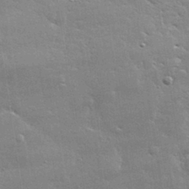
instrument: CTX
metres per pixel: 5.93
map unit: lHvf
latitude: 32.3278
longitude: -91.4615
